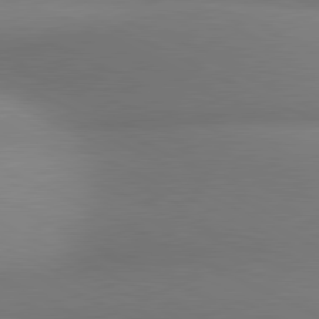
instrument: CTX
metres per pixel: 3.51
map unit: lApd
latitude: 80.8380
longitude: 131.4832
